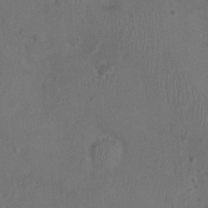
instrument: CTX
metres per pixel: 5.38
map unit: Nhu
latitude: 0.4601
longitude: -15.6694
